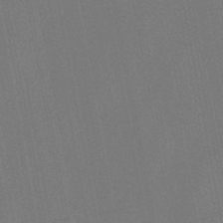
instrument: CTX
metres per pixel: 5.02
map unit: lHb
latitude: -47.4454
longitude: 71.6533
